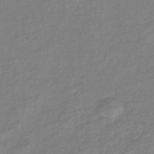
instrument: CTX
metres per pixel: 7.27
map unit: eHb
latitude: -40.9542
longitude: 81.6722
